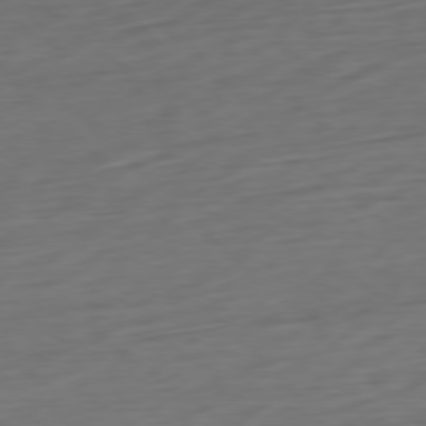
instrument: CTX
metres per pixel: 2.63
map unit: Ap
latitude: -77.6533
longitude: -78.3279
